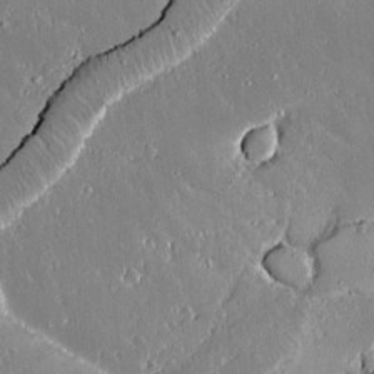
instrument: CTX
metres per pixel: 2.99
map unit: lAvf
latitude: 14.3468
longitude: -128.3656
